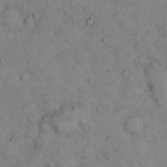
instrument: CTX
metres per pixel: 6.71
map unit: Hto
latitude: 13.0648
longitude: -59.4615
